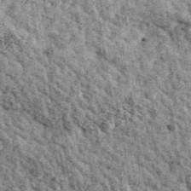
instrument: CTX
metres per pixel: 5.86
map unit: Ave
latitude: 40.6113
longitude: -107.6127
